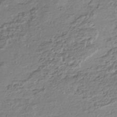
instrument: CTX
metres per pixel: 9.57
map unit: HNhu
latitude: -42.7085
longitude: 107.2754
